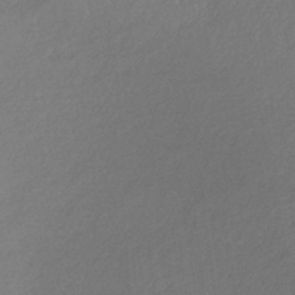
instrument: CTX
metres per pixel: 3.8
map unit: lHb
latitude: -36.7085
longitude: 69.2376
